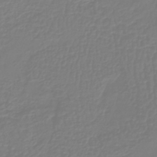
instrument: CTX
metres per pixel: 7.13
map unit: lHb
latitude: -42.1605
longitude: 60.5385
